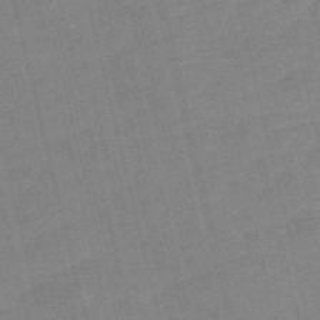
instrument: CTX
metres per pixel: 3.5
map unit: Nve
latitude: -58.3684
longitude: 50.9542
